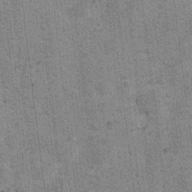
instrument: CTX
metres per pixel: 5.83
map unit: Ht
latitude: 8.3278
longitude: -36.8758
